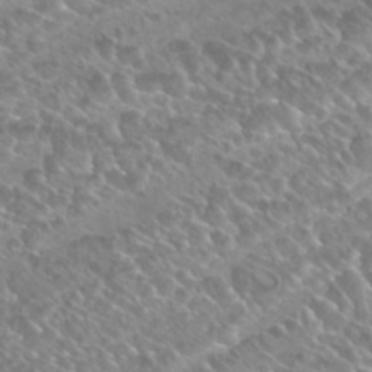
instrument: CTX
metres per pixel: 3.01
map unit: Hto
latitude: 28.5734
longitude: -40.1955
